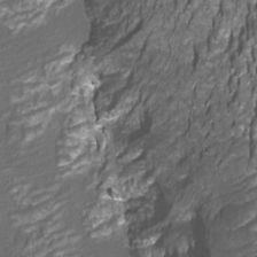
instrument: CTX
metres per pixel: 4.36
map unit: Htu
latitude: -11.5399
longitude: -72.2522
